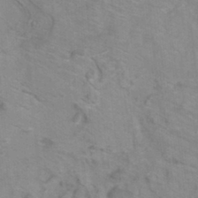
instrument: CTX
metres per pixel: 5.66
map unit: ANa
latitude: -39.1998
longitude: 96.1606
